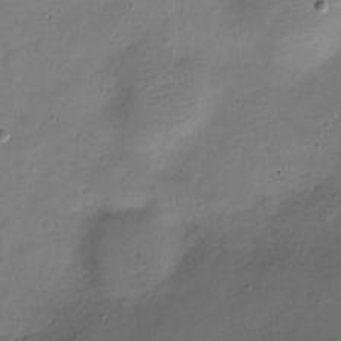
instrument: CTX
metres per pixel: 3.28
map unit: Nve
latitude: -21.7855
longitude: 105.2754
